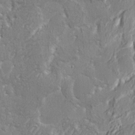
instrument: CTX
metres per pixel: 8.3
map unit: eHh
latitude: 3.3859
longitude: -77.9528
